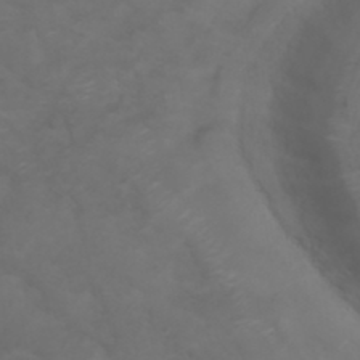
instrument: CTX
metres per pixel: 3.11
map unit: ANa
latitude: 36.4034
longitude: 14.1795
